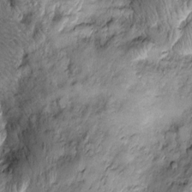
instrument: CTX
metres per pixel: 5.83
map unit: Htu
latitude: -4.7463
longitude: 159.7100
